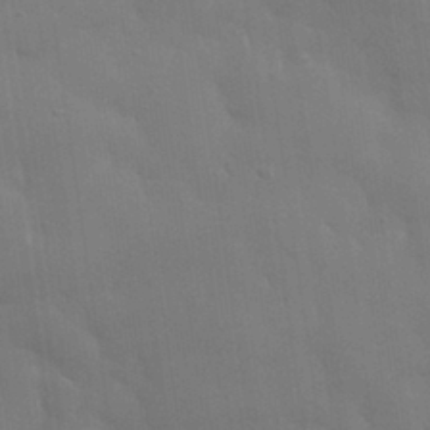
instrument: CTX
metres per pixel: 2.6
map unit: eHh
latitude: 31.9151
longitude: -69.9906
